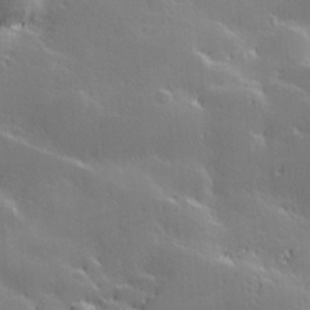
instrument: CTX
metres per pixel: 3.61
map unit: Hve
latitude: 28.1200
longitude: 144.5763
